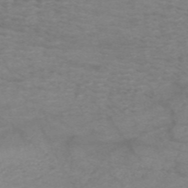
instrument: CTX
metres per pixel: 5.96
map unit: HNb
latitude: -54.0283
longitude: -45.6127
